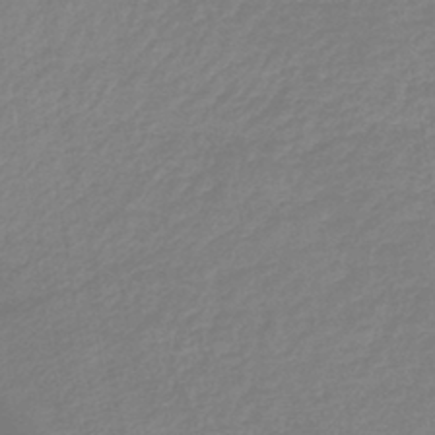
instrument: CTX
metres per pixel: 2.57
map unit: lHb
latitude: -41.4643
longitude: 59.6154
